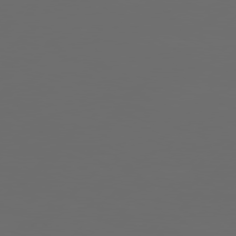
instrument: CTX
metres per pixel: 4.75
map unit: Hpe
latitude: 76.9513
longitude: -139.7827
